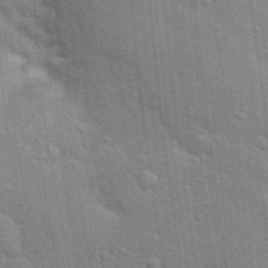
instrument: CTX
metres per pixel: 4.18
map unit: Nhu
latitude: 15.7828
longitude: -30.1389
